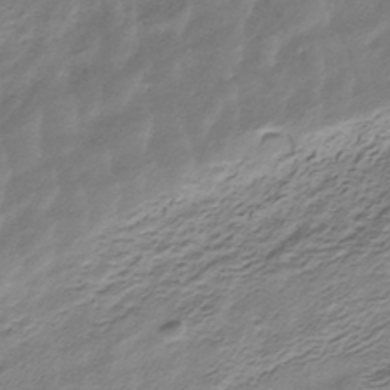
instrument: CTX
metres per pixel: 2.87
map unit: HNhu
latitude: -40.1417
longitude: 109.1809
